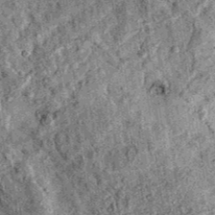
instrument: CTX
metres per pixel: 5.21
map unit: eAb
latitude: 36.6112
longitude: 109.2943
